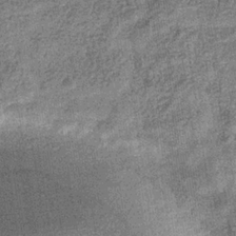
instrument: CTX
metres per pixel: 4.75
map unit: eHb
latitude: -31.5777
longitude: 72.9730
